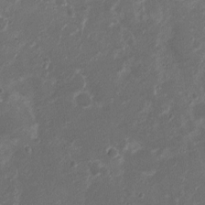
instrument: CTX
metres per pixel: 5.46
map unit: Ht
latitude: 1.6505
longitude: -19.9339
